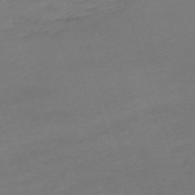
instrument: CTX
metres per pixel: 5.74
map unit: eHh
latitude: -63.0864
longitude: 53.3698
